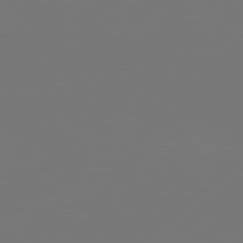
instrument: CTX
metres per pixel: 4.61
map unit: Hpe
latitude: 76.2900
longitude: -130.4790
